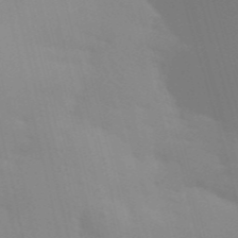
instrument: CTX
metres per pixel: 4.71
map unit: Aa
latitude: 32.1011
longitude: -145.5560
